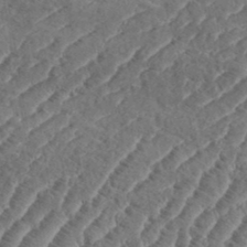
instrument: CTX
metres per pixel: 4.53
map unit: eHh
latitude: 37.0837
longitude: -136.3845
